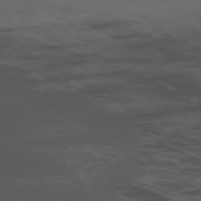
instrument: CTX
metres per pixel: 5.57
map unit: Ap
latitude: -76.9353
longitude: -66.6112
